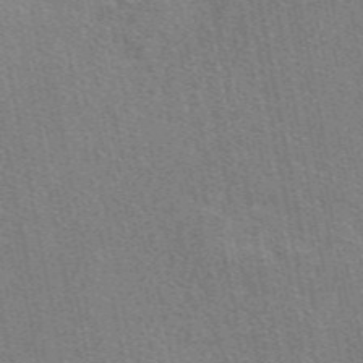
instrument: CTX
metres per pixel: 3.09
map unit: eAb
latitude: 49.0647
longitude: 115.9556
